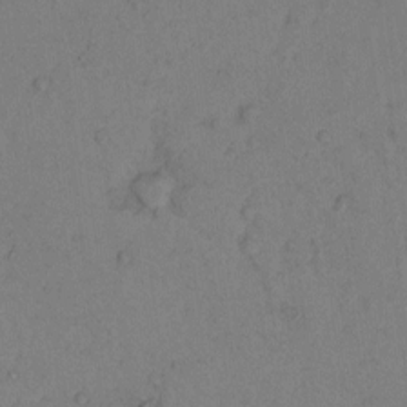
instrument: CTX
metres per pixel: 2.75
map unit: Hto
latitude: 7.7261
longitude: -59.8772
